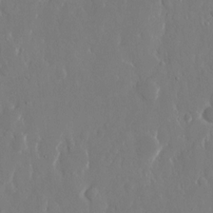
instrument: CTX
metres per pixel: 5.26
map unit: eHh
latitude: 13.8583
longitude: -71.5938
